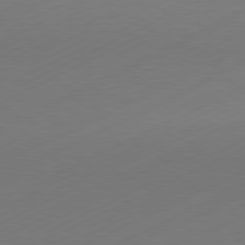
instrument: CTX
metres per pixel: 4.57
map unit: Hpe
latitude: -81.8800
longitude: 13.2376
